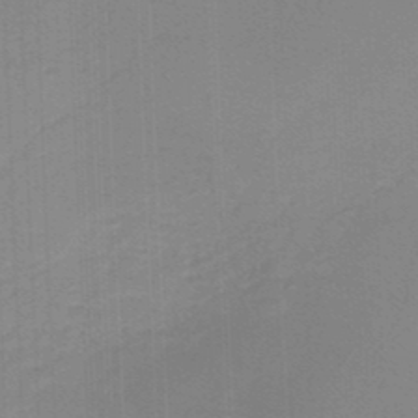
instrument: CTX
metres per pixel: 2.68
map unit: lHb
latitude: -45.3888
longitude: 63.8422
